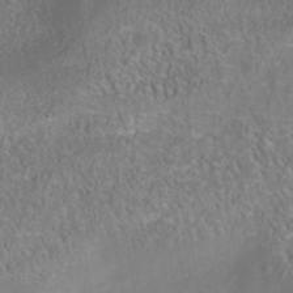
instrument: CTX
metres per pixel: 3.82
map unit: Nhu
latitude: -40.9164
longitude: -85.1781
